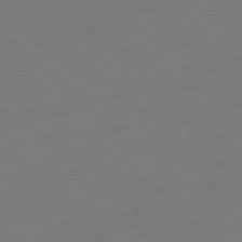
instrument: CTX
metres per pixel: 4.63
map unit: Ap
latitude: -78.0661
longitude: -57.0458
